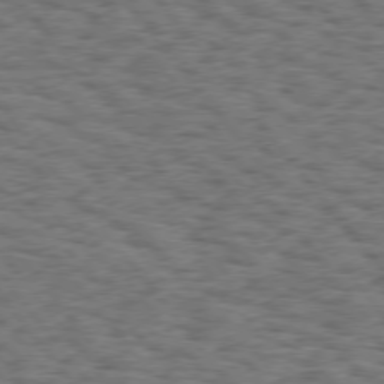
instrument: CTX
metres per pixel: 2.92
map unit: Hpe
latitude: 75.2159
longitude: -135.0080
